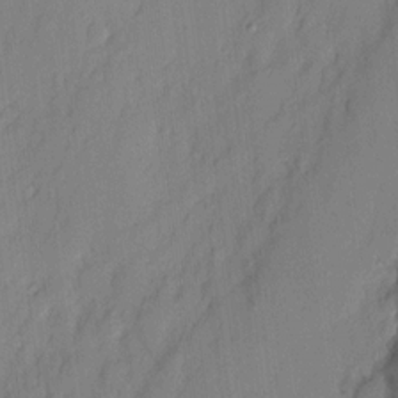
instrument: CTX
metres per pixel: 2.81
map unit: eHh
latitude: 3.4237
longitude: -76.8947
